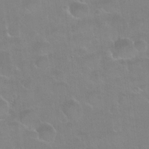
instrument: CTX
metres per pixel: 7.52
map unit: Hto
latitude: 24.3656
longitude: -50.9702
